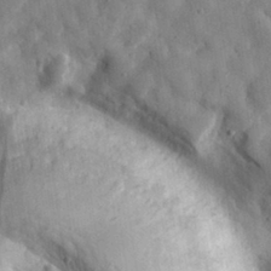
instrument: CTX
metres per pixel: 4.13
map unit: eHh
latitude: 30.2334
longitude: -75.5749
